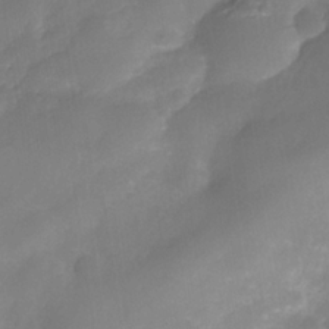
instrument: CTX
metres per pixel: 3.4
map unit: Nhe
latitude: -35.8044
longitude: -145.4804
